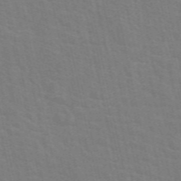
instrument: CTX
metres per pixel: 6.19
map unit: eAb
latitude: 51.1025
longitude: 112.6519
